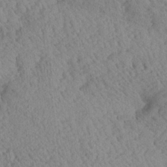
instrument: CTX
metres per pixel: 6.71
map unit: Aa
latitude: 24.3845
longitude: -134.2900
